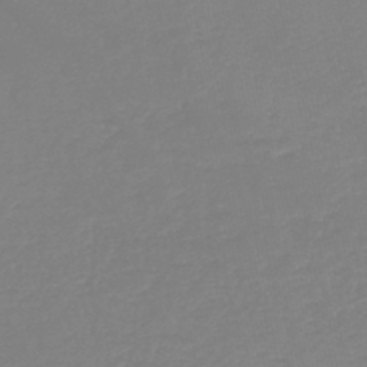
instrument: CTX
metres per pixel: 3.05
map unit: HNb
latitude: -44.5574
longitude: 54.1795
